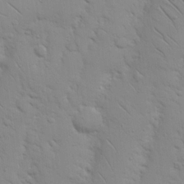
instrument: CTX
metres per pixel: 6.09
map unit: Nhu
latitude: 17.3482
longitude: -78.5168
